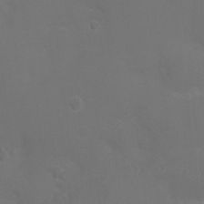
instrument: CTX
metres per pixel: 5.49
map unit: Ht
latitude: -3.3131
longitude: -18.9136
